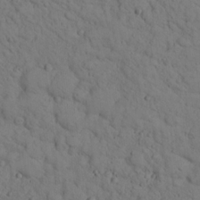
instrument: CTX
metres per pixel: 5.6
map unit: lHvf
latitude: 14.3846
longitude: 177.9556
